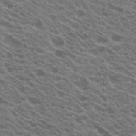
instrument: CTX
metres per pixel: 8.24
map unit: Hto
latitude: 20.8380
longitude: -35.2348
